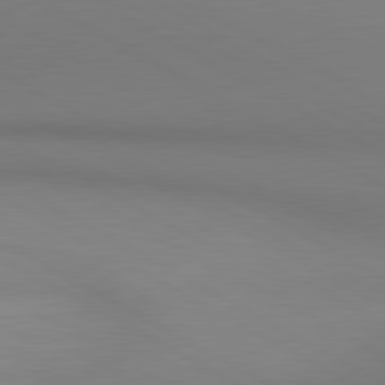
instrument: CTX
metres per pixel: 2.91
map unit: lApd
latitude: 80.8002
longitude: 146.6896
